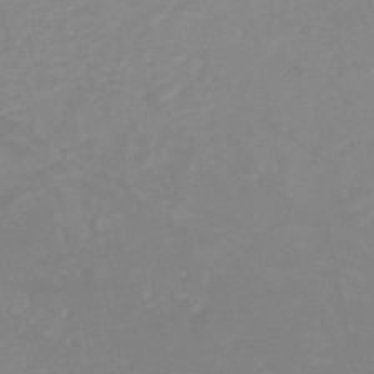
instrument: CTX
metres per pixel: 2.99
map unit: HNb
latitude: -48.9164
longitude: -44.2522
